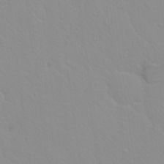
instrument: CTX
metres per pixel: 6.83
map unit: Hto
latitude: 20.4790
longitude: -33.4426
